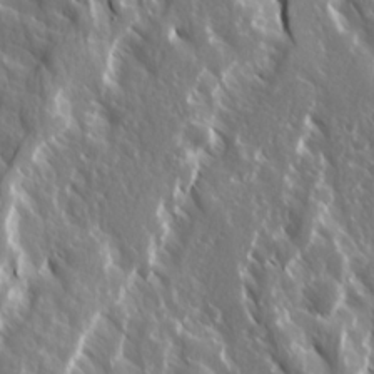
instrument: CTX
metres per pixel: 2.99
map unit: Ave
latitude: 15.0837
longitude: -132.7246
